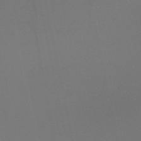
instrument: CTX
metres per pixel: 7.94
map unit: HNb
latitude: -50.6896
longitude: -46.7436
